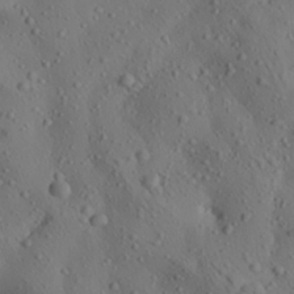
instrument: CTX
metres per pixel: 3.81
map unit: Aa
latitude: 23.4237
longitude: -138.9514
